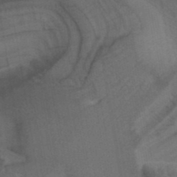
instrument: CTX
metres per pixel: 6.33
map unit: ANa
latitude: 39.9150
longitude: 29.2565
